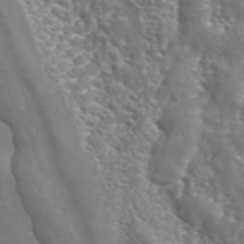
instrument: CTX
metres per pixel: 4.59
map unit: ANa
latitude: 42.9514
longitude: 23.4832
